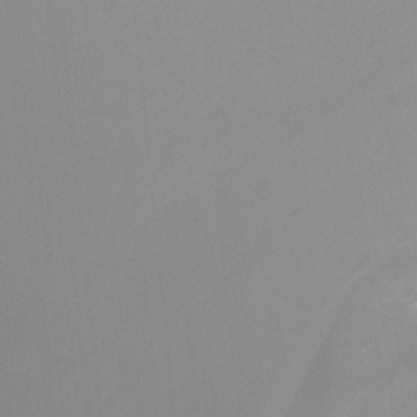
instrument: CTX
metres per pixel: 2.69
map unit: Nhu
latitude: -7.9556
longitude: -74.8758
